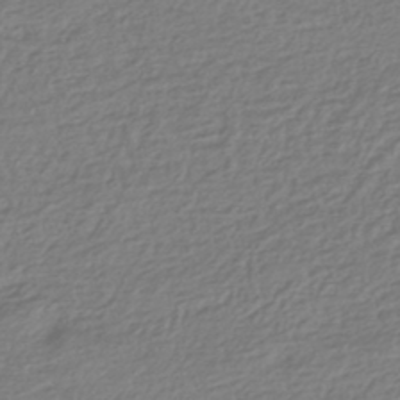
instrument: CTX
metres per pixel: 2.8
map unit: HNhu
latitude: -43.6721
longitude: 97.9556
